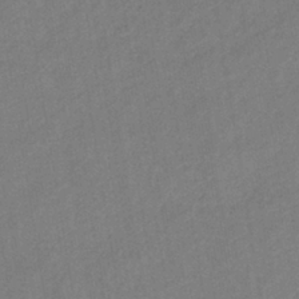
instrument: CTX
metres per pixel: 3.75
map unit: lHb
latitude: -37.6155
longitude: 71.3132
